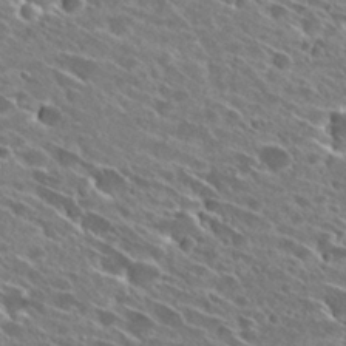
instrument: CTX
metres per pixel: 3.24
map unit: Hto
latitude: 27.8772
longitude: -43.7450
